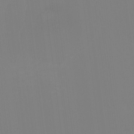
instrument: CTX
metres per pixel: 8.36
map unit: HNhu
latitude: -1.4077
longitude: -5.4804
